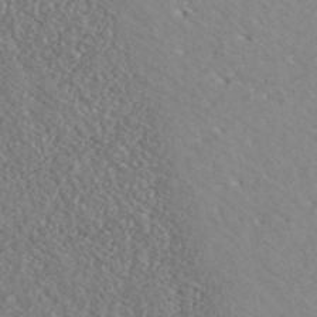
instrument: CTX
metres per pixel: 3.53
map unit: ANa
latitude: 40.3656
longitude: 18.9542
